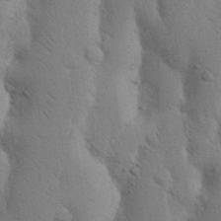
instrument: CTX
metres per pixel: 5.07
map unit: Nhu
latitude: 17.3860
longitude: -75.7450
